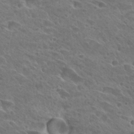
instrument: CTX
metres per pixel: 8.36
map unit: Hto
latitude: 27.8961
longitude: -39.1970
